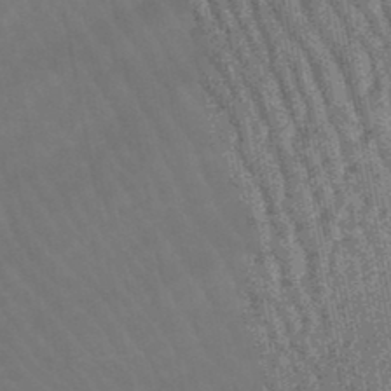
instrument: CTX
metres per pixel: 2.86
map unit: lHb
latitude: -47.6155
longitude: 75.6722
